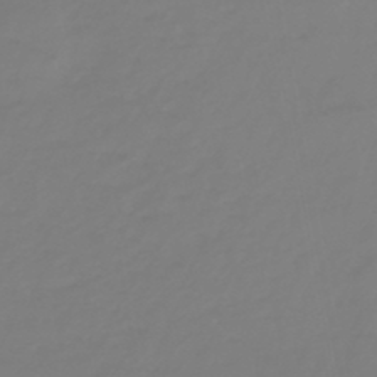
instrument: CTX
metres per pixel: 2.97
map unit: eHb
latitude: -46.1794
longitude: 84.7652
